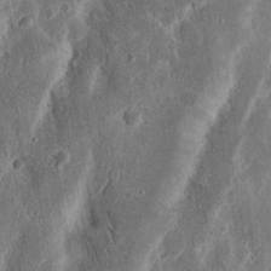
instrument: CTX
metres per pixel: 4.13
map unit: Nhu
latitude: 15.4616
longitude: -74.1389
